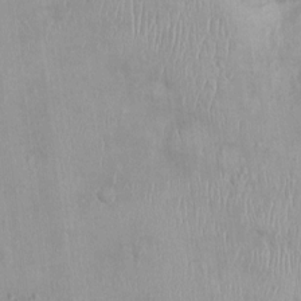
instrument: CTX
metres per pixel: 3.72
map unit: Nhu
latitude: 0.3089
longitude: -15.4049
